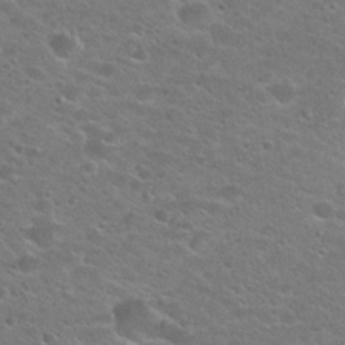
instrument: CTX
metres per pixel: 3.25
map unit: Hto
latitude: 25.4804
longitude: -49.9528
